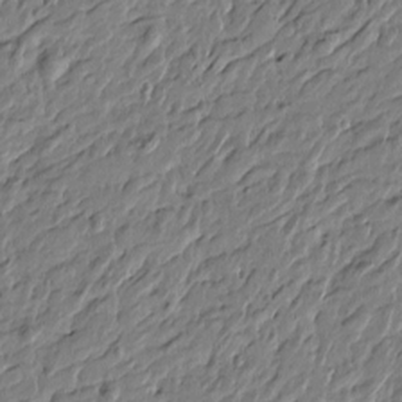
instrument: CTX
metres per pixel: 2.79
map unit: Htu
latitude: -5.5210
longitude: 179.1809
